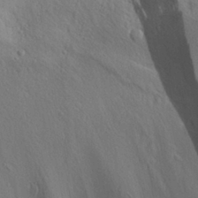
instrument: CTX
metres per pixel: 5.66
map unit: Aa
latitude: 28.9891
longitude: -138.4223
